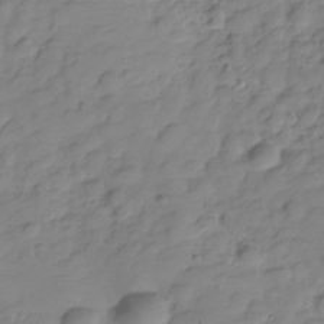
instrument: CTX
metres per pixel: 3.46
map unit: Hve
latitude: -29.6344
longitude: 90.8975
